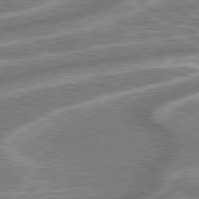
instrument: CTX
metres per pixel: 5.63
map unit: lApd
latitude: 79.5938
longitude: -170.7624
